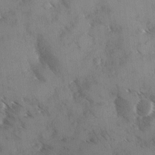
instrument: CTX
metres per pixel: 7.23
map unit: Ave
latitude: 0.4601
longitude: -111.5749
